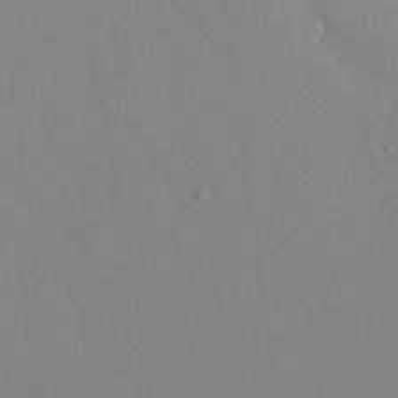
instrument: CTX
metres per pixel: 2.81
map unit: Aa
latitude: 26.2145
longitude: -136.8569
